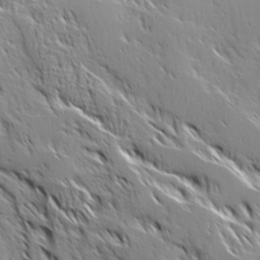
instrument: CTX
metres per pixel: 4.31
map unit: Ave
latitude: 17.1403
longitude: -129.6883
